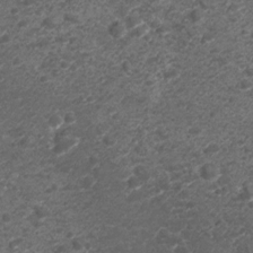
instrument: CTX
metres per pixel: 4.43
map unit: Nhu
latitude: 2.1200
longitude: -15.4427
